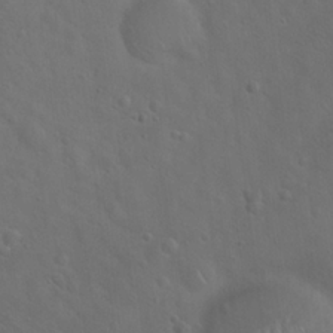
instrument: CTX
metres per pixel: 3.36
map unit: Hto
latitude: 19.2159
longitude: -53.8584
